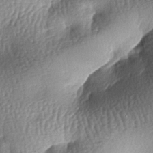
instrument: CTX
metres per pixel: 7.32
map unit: lAa
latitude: -7.3887
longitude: -127.2915
